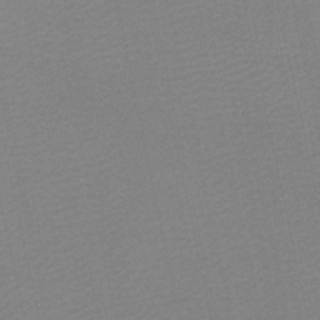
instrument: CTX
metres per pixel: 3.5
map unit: lHb
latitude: -46.9164
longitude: 61.0864
